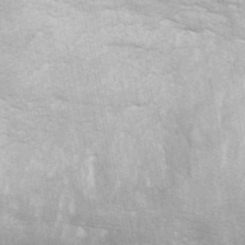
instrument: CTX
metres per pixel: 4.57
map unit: ANa
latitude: 45.2726
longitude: 30.5762
